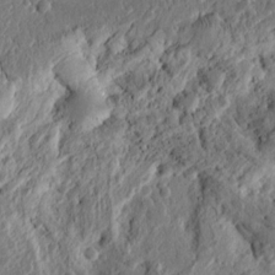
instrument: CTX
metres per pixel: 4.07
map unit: Ht
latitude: 11.2348
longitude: -75.3671
